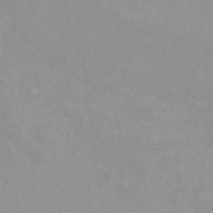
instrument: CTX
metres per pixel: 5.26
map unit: Ht
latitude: -13.4266
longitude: -58.3089
